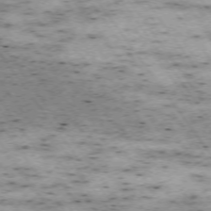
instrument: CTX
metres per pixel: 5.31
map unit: Hpe
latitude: -74.2929
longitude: 4.2550
